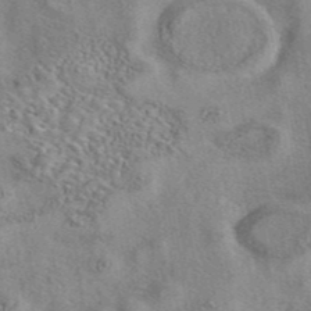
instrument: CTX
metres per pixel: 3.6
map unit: eAb
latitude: 41.4804
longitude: 110.6329
